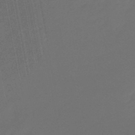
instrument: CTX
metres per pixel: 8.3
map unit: eHb
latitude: -47.2754
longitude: 85.9556
